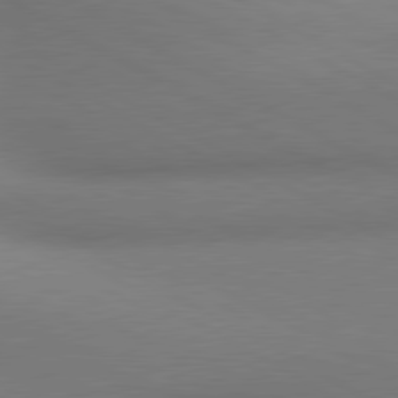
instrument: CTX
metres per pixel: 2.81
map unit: lApd
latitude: 80.4601
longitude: 129.7289
